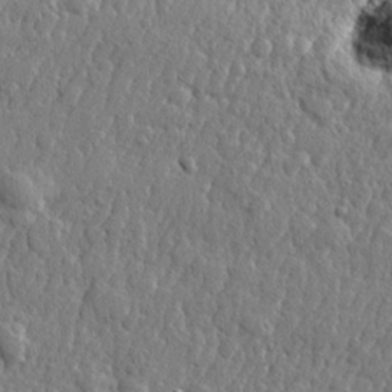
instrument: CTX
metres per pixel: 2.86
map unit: lHvf
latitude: 22.4601
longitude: 143.4076
